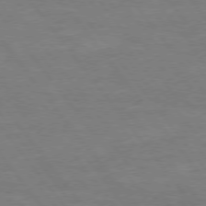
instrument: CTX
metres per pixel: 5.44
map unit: Hpe
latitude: 74.9703
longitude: -143.6316
